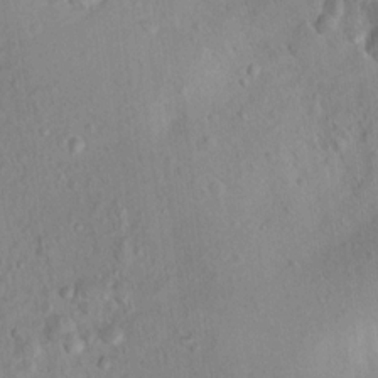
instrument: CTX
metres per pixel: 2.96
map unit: Nhu
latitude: 13.4804
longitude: -36.9703
